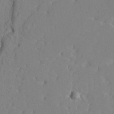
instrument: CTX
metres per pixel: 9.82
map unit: HNhu
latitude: 6.7624
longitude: -4.0633
